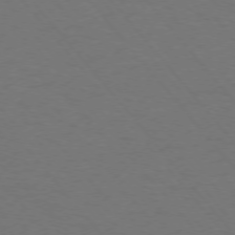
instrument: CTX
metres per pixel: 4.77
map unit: Ap
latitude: -76.1606
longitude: -62.1767
